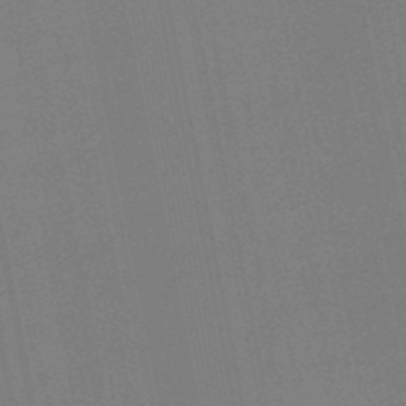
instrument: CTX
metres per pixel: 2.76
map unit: lHb
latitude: -48.1606
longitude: 67.1809
